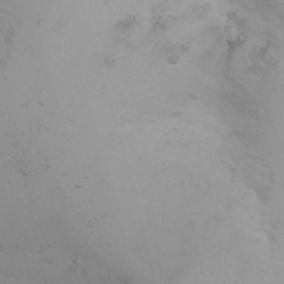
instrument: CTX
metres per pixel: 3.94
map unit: Nhu
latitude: -3.1809
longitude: -73.4805
